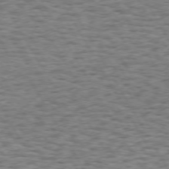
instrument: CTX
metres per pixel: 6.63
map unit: Hpe
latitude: 72.6869
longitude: -129.8961
